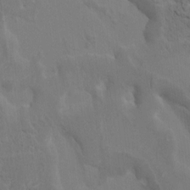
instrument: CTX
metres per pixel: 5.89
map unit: HNhu
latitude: 8.4034
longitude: -4.0255
